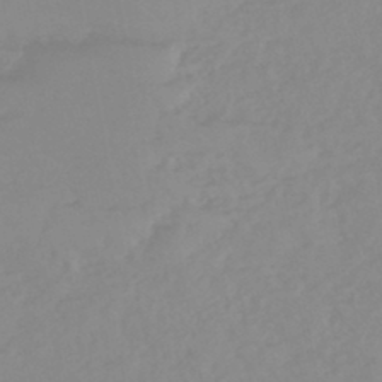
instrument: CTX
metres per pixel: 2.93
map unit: eHb
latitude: -44.5574
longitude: 84.6707
